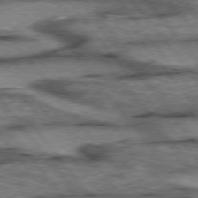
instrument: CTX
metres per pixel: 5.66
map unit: lApd
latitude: 75.3482
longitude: -48.6868
